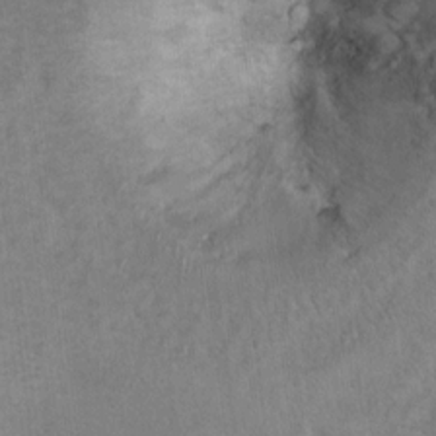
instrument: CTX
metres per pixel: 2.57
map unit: Ht
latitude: 8.7624
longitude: -31.8584
